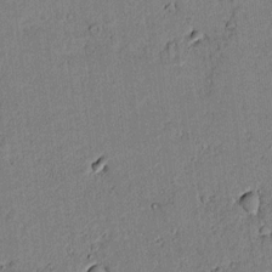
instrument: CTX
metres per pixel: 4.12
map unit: lAvf
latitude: 5.9717
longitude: 168.8408
